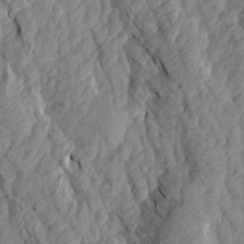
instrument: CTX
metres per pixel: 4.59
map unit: Aa
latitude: 18.7813
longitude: -146.1011
